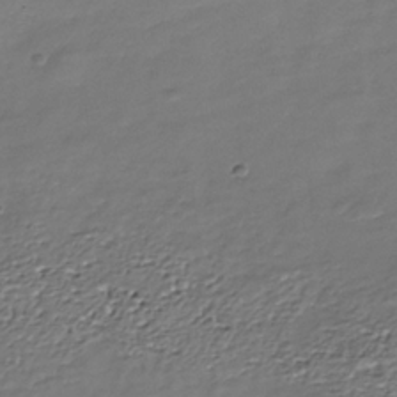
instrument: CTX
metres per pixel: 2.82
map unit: Nhe
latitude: -37.1620
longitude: -87.0836
